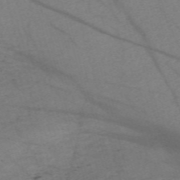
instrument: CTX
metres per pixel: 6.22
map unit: Nve
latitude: -59.6154
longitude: 64.3495
